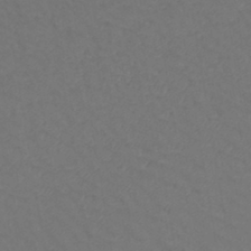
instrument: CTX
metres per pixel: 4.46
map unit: lHb
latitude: -42.8974
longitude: 74.8975
